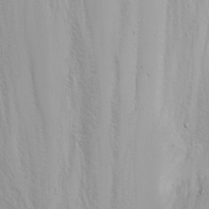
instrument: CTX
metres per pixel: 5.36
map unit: Htu
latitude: -4.0472
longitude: -88.3846
